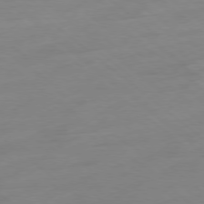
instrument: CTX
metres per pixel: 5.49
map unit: Ap
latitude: -78.3306
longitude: -98.9513
